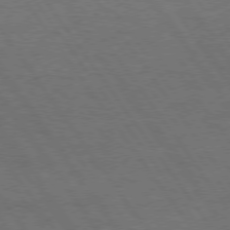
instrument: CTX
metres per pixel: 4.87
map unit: Hpe
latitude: 74.8569
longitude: -142.4223
